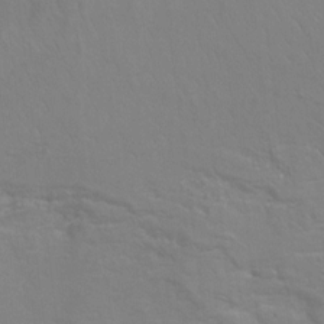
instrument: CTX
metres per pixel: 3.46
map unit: Hto
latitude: 6.8002
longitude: -35.7638
